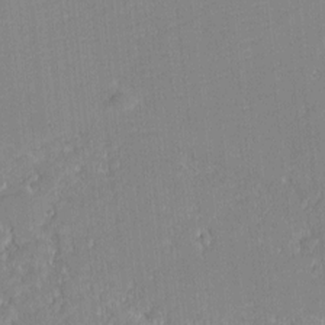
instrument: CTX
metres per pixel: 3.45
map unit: eHh
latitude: -2.2172
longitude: -83.0269
